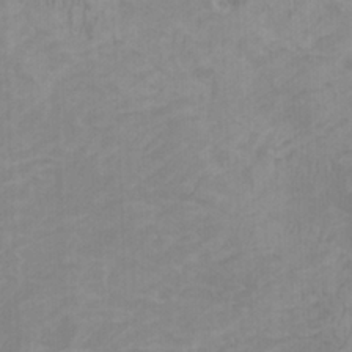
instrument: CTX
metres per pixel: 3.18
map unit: HNhu
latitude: 2.4412
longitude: -2.4790
